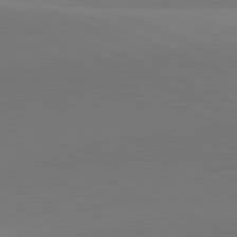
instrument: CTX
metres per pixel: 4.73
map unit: lApd
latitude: 81.8583
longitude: 144.2928
